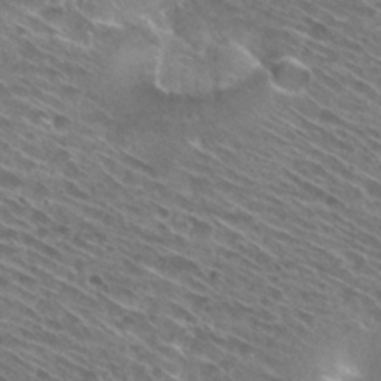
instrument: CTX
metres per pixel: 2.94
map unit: Hto
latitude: 28.7435
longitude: -44.2900
